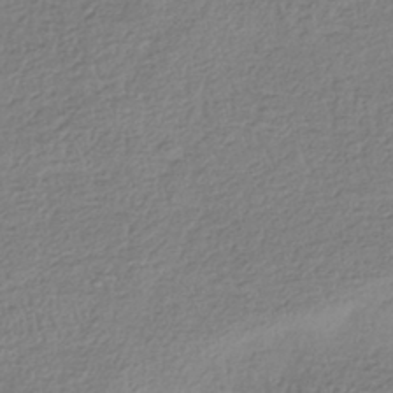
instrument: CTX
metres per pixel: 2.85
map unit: HNhu
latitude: -43.1242
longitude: 99.8044
